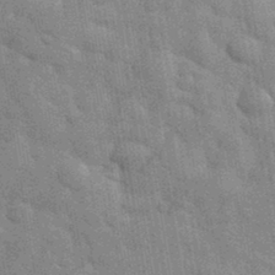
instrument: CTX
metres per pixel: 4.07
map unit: eHh
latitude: 36.0444
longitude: -65.8961
